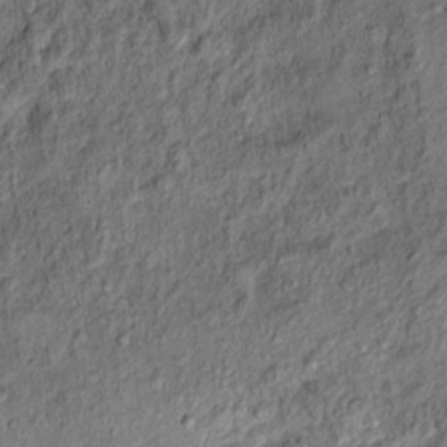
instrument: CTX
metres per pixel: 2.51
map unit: Ht
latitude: 11.6127
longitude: -37.9528
